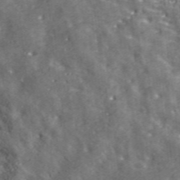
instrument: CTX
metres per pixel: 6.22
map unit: eHh
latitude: 43.1592
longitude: -91.7450
